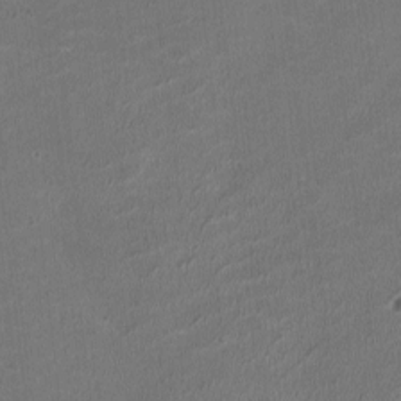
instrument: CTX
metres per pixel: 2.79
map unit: HNhu
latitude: -2.7085
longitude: -7.4048
